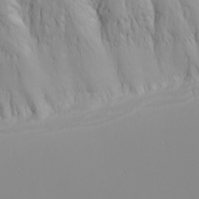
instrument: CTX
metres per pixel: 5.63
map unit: Nhu
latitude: -5.1242
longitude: -85.7639
